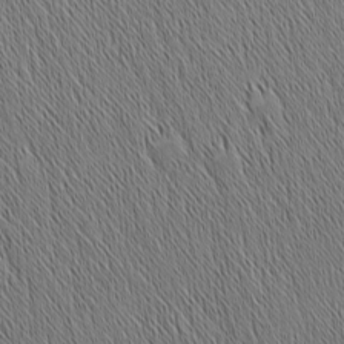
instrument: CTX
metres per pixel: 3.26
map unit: Nhu
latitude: -6.6329
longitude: -152.1767
